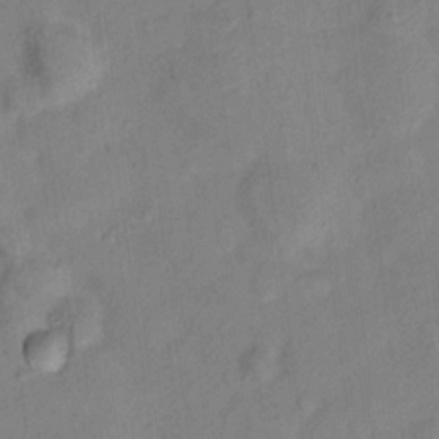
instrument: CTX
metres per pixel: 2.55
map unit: Nhu
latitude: 11.9906
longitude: -29.1781
